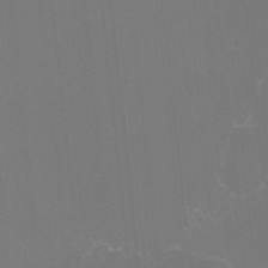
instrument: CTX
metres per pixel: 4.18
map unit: Htu
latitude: -13.5021
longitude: -47.6694
